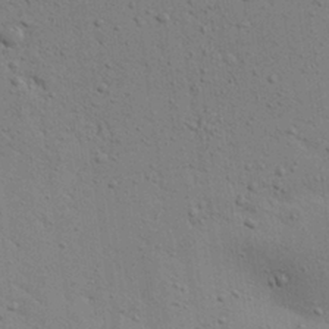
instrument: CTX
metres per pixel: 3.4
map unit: Aa
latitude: 27.6505
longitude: -130.3279
